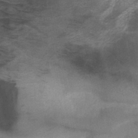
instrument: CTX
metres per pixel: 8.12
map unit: HNb
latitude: -45.9178
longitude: -45.1592
